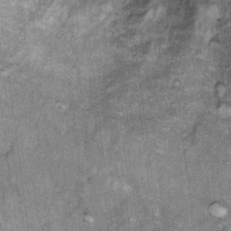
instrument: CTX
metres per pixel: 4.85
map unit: Ht
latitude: 11.0648
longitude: -38.0822
